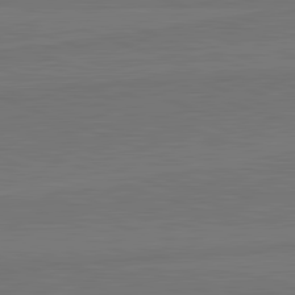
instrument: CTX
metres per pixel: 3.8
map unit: lApd
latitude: 82.5545
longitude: 165.6533
